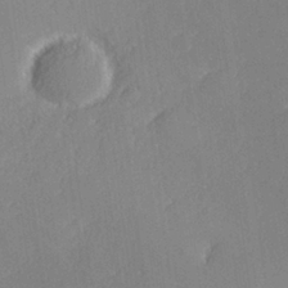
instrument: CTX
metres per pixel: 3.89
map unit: lHvf
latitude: 25.9528
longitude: 140.8030
